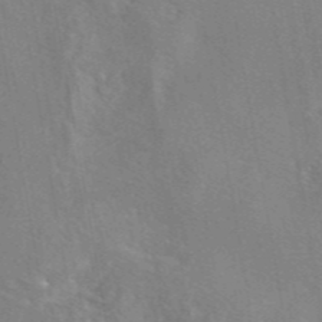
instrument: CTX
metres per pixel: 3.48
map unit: eAb
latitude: 45.6316
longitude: 109.1242
